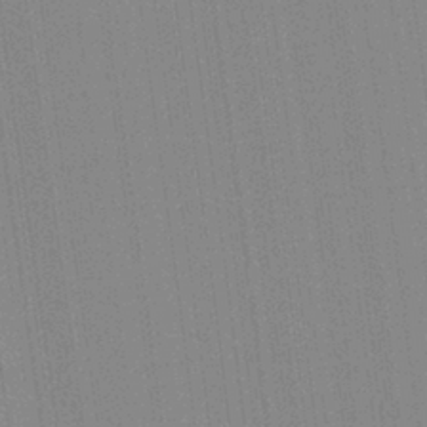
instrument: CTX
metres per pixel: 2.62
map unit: Aa
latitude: 28.1389
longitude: -147.5749
